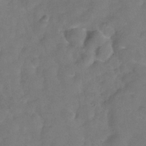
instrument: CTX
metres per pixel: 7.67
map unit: Hve
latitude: -31.2376
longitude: 95.6721
